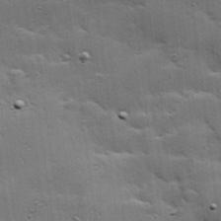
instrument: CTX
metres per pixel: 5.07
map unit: Hve
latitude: 23.7638
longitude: -96.1389
